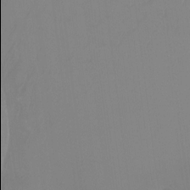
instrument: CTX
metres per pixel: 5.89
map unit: Ht
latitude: -14.4818
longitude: -49.9906
